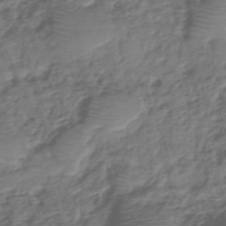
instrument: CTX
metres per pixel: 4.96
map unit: eHh
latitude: -39.7289
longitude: -29.3859
